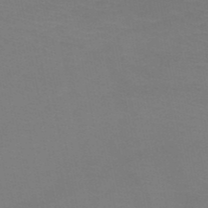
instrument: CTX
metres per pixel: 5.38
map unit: HNb
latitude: -51.4643
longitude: -42.7057
